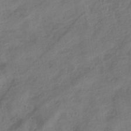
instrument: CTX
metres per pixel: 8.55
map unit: HNhu
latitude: -39.1998
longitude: 106.9164
